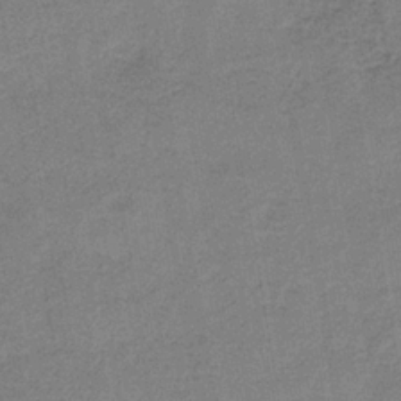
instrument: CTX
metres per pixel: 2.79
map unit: HNb
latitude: -33.9178
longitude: 57.2376
